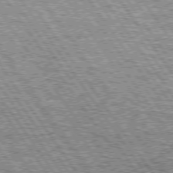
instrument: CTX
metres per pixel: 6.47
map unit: Hpe
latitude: 74.6491
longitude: -153.8395
